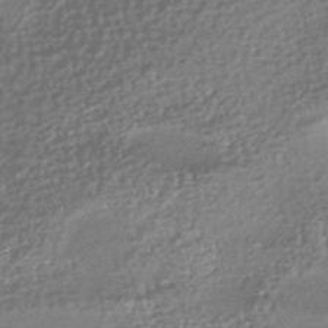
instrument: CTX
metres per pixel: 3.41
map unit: HNhu
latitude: -41.9745
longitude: 94.6896
